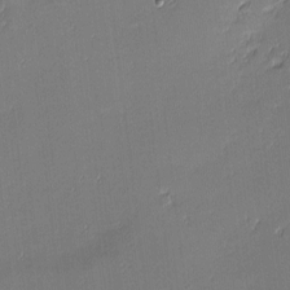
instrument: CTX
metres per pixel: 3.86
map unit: eHh
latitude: -3.3698
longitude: -81.6127
